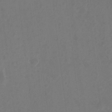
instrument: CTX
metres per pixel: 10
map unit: Hto
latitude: -7.7666
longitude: -39.6316
